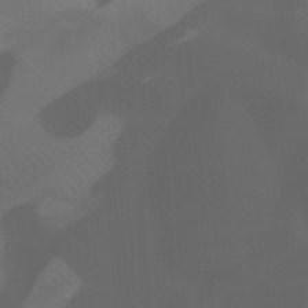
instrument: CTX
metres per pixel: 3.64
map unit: Htu
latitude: -6.2361
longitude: -72.9325
